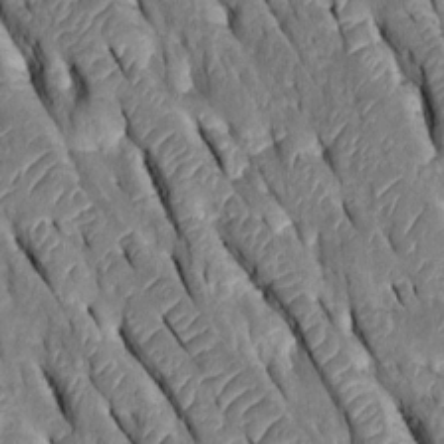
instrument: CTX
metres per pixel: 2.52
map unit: Htu
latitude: -0.2173
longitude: 148.2740
